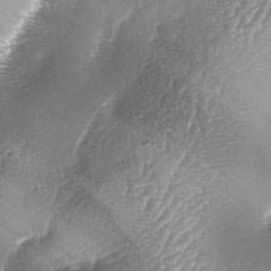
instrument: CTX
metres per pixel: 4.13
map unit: lAa
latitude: -4.7841
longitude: -128.9325
